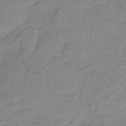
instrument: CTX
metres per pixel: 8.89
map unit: HNb
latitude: -34.1606
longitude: 59.2942
